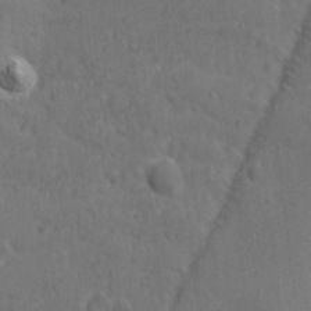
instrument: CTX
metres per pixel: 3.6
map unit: Ave
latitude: -9.4454
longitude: -119.3670
